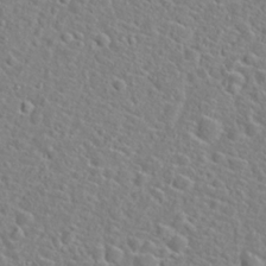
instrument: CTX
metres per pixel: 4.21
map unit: Hto
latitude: 21.3482
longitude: -45.0458
